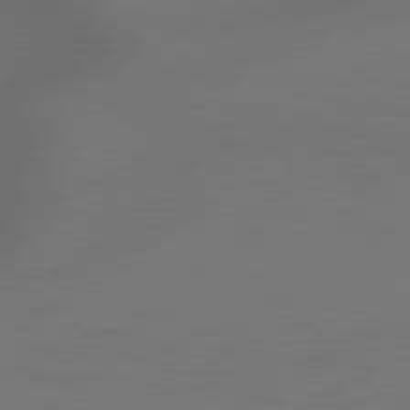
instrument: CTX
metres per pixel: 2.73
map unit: Hpe
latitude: 78.4601
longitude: -127.9528
